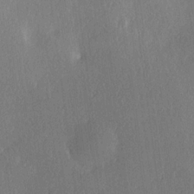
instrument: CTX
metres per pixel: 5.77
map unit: Hve
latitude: 18.1766
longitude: 149.6722
